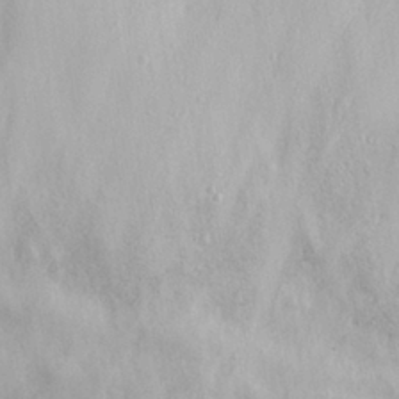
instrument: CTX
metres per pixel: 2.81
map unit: eHh
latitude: 29.7260
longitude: -72.8002
